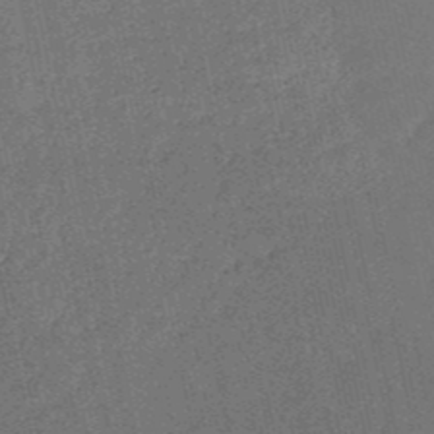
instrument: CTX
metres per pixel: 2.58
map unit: HNb
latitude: -51.6533
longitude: -49.0458
